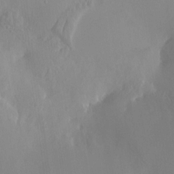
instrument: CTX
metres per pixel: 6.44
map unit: HNhu
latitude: 4.4223
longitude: -5.8583
